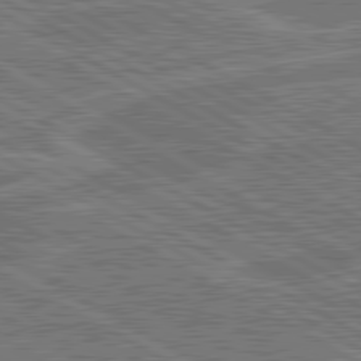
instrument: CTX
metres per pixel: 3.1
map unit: lApd
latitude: 80.8191
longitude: 119.4643
